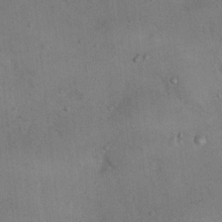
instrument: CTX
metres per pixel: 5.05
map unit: Nhu
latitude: 12.1578
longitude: -26.8758
